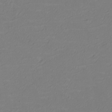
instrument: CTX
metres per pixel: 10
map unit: eHh
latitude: -2.9163
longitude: -74.5735
